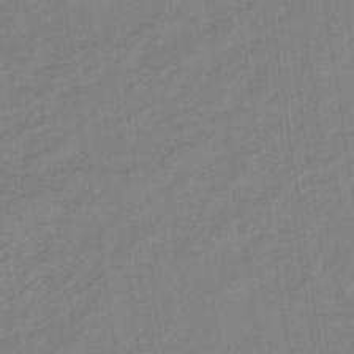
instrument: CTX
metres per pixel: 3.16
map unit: lHb
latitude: -35.8233
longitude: 72.0661
